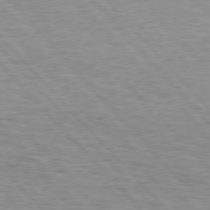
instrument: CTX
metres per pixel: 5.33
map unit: lApd
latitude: 76.3278
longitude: -72.3657
